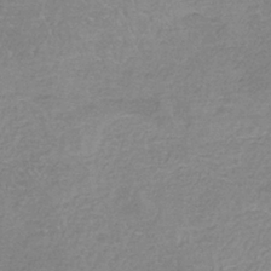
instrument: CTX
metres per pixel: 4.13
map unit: HNb
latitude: -35.3510
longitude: 55.8423
